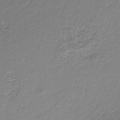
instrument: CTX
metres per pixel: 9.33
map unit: eAb
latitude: -37.5588
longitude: 52.4251
